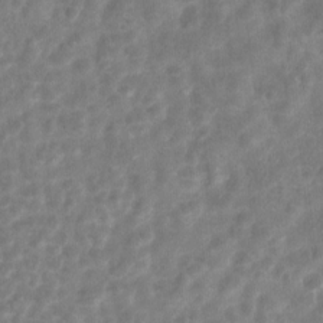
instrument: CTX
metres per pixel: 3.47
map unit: Hto
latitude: 6.6113
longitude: -31.9151
